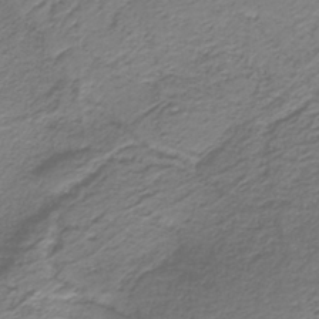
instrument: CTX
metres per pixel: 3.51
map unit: HNb
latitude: -37.3131
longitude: 53.7288
